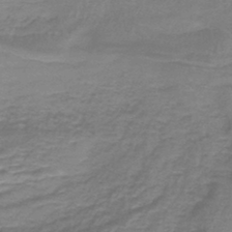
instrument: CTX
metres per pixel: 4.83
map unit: lHb
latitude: -41.6533
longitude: 58.7274
